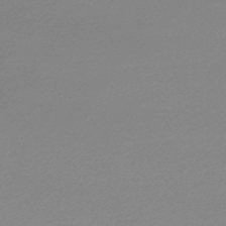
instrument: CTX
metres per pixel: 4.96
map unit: lHb
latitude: -47.4076
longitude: 67.8989
